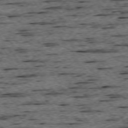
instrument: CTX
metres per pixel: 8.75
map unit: Ap
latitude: -74.6519
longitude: -87.8394
